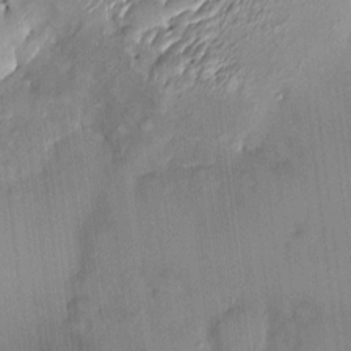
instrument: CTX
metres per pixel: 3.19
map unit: HNhu
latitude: 4.6301
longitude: 7.9367
